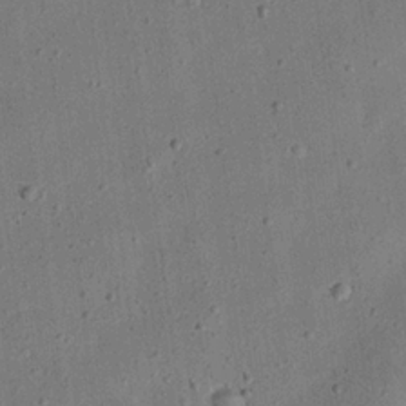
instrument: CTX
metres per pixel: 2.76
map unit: eHh
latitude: 24.5923
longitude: -68.9514
